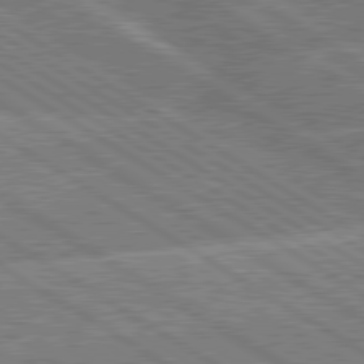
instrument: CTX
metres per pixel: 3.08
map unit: lApd
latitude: 79.7828
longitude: -158.5357
